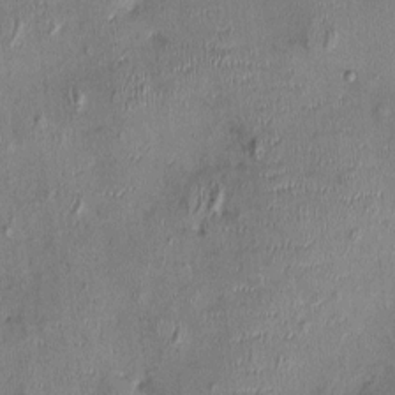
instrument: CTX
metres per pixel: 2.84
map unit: Nhu
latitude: -0.8975
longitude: -14.2712
